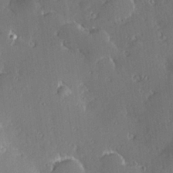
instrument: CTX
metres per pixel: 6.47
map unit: Hve
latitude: 27.4238
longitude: -93.7827
